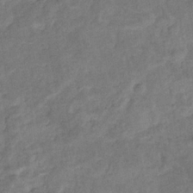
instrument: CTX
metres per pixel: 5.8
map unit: eHb
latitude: -34.6896
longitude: 75.3699
